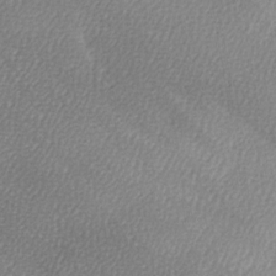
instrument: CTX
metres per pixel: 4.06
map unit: Ave
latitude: -6.9163
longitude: -123.0836
